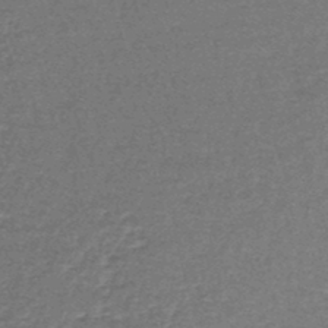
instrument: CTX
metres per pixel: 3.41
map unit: lHb
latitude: -43.8044
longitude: 55.8423
